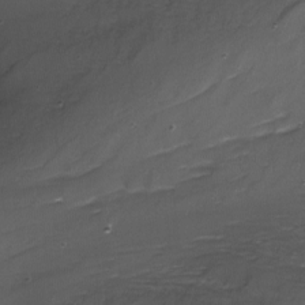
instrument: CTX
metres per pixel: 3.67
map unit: Nhu
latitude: -9.7666
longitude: -77.2537
